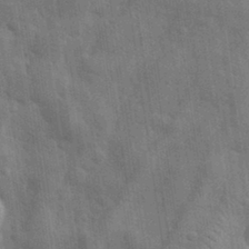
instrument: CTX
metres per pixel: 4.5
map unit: eHh
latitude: 31.8773
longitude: -70.8947
